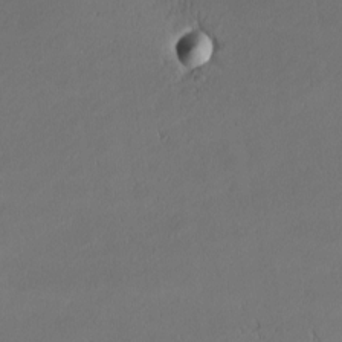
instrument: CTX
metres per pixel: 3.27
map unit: Nhu
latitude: 0.8569
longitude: -79.0459
